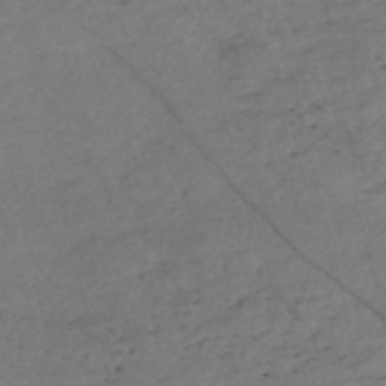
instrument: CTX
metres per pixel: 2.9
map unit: Nve
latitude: -57.7100
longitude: 53.6155
